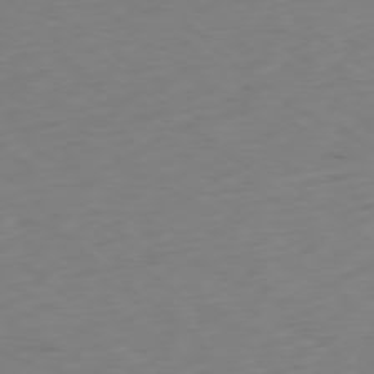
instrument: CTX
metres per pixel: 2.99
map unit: Ap
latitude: -78.9919
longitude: -92.8569
